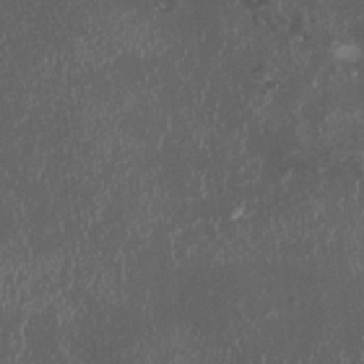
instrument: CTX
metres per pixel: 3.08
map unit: HNhu
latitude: 2.3278
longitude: 3.6155
